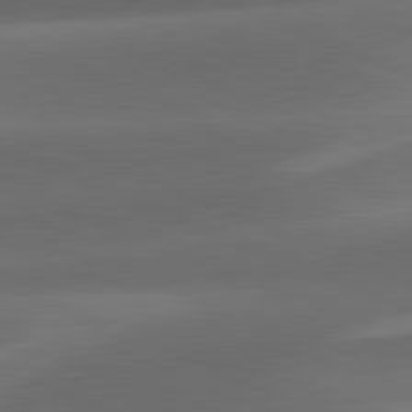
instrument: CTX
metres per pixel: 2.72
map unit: lApd
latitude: 81.6316
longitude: 132.4062
